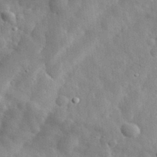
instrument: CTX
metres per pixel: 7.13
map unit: eHh
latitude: 32.1011
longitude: -72.9703
